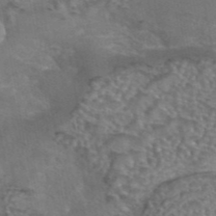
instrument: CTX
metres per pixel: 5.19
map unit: eAb
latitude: 43.4615
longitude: 103.4643
